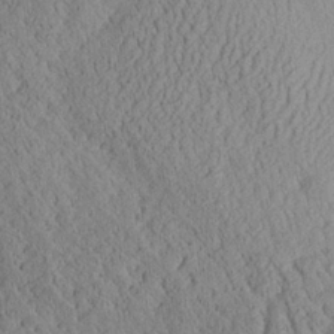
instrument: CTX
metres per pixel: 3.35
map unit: Aa
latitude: 24.5545
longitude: -133.7261
